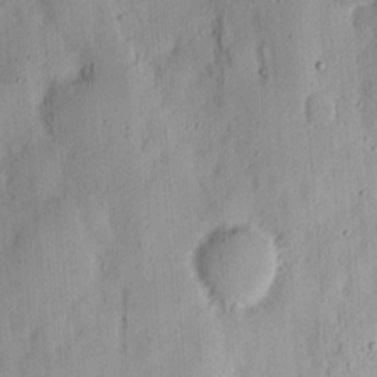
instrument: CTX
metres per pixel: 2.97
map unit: Ht
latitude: 12.1389
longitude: -74.2145
